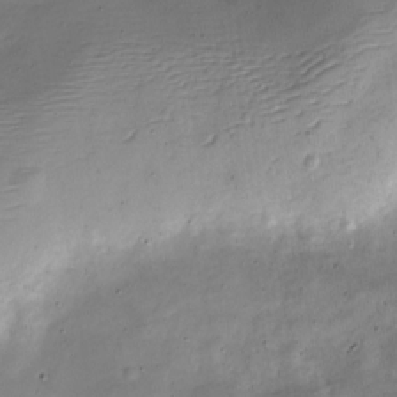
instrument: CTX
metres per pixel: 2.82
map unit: Nve
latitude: -25.4643
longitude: 106.2362
